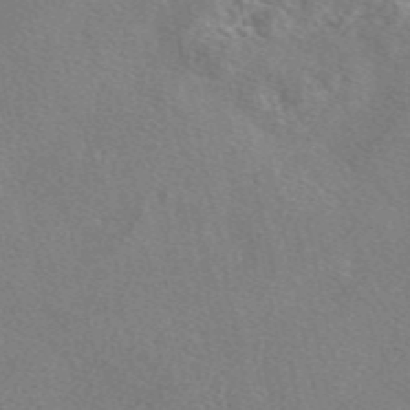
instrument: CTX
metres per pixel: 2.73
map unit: eAb
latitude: 47.3293
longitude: 114.0661
